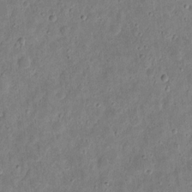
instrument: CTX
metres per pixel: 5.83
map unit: eHh
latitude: 10.6680
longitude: -73.3104
